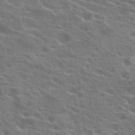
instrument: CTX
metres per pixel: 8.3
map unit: Hto
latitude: 21.8773
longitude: -40.4223
